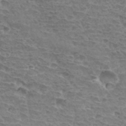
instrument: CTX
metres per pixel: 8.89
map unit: Hto
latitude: 33.7072
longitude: -44.8191
